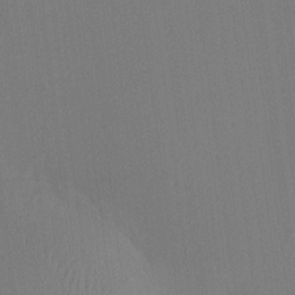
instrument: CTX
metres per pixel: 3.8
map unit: HNhu
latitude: 8.4979
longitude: 16.3118
